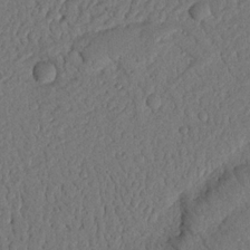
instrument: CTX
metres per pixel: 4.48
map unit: Nhu
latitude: 20.7058
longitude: -77.7827
